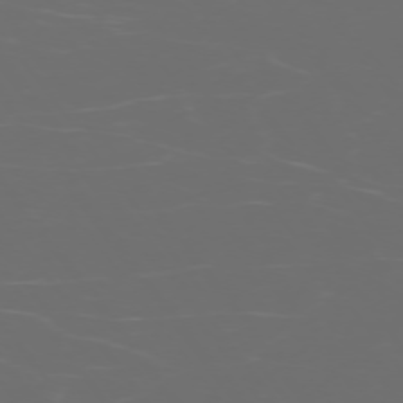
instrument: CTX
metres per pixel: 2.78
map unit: Ap
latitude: -74.5385
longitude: -75.8017
